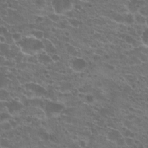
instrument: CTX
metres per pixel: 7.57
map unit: Hto
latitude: 21.9339
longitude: -40.8946
